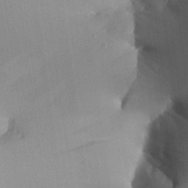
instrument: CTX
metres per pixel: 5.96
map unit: Aa
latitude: 25.5749
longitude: -128.7813
